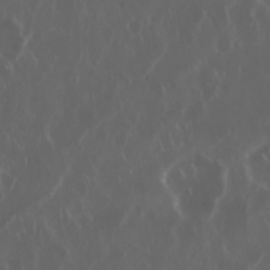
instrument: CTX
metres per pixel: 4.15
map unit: Nhu
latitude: 29.8394
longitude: -59.8394
